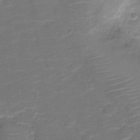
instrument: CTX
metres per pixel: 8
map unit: Nve
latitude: -19.8989
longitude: 102.9542
